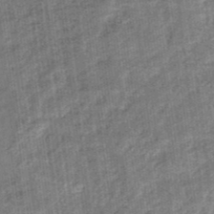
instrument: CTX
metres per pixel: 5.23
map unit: eHb
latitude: -36.0472
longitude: 79.5210
